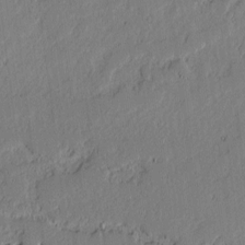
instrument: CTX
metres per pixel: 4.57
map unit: lAvf
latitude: -1.6533
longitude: -107.0836
